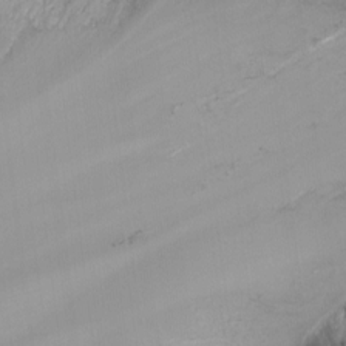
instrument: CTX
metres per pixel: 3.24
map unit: Nhu
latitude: -9.2754
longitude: -78.0255
